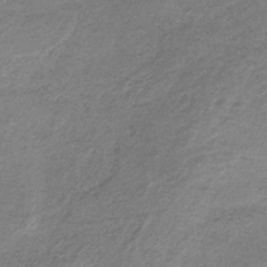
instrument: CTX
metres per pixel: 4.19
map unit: HNb
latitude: -32.7652
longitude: 60.2362
